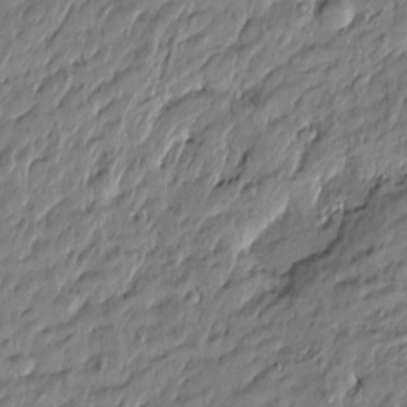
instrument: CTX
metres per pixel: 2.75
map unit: Htu
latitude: -6.7463
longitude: 177.8611
